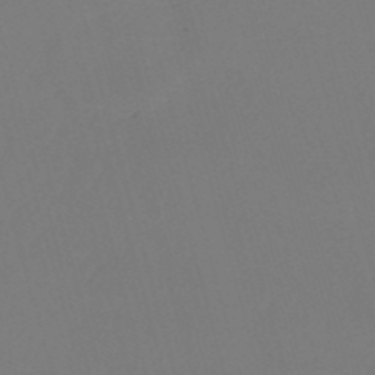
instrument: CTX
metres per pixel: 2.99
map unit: eHb
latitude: -50.8786
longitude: 75.7667
